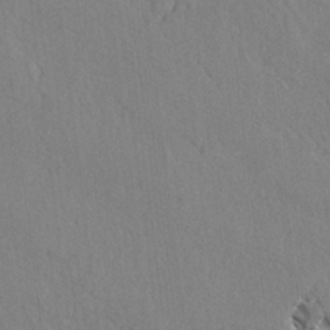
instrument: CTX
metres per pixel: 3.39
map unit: lAvf
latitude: -5.4832
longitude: -113.8772
